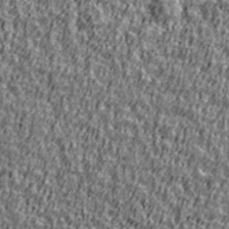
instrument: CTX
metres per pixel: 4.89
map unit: Ave
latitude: 41.4237
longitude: -112.4034
